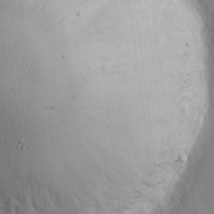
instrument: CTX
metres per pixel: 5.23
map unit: eHh
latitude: 4.1200
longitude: -70.0255
